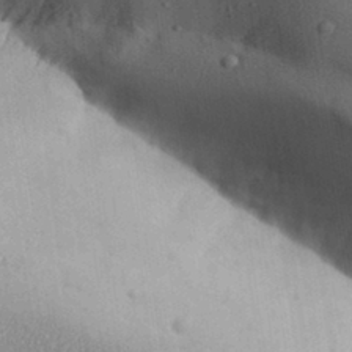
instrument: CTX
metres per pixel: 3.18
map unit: Aa
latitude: 31.9151
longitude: -144.3089
